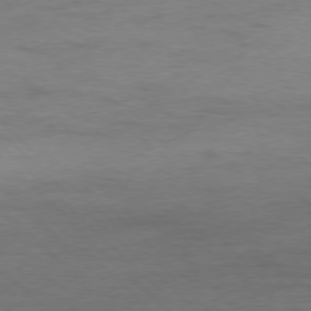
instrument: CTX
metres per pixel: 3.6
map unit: Ap
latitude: -77.5021
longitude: -88.6302
